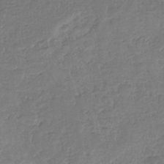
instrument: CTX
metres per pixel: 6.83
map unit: eHb
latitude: -34.6896
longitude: 77.1242
